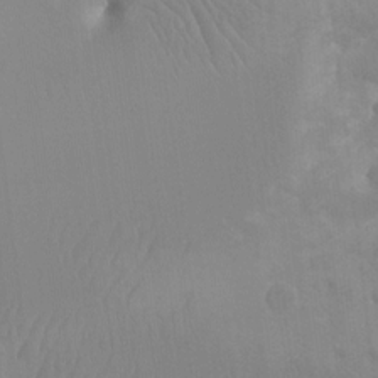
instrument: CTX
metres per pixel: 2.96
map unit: Aa
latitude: -12.7085
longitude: -67.2159
